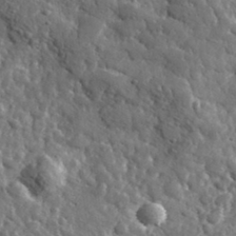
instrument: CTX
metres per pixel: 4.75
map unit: lHvf
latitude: 35.7260
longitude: -87.9528
